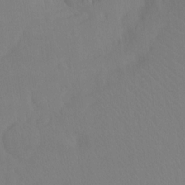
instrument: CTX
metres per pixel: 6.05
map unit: Hto
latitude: -8.0661
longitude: -48.9136
